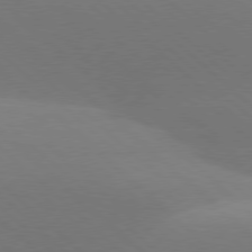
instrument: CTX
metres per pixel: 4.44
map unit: lApd
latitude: 77.7449
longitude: -51.8205
